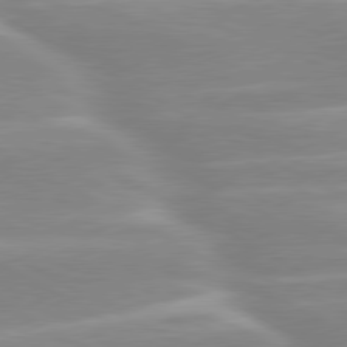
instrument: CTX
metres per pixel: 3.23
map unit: lApd
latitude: 80.1011
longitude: -129.4993
